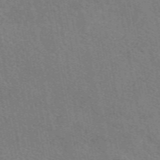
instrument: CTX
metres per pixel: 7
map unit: eAb
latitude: 51.0458
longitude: 115.6155
